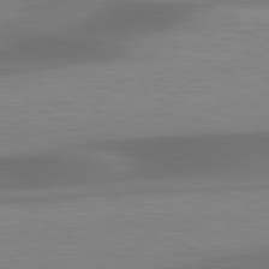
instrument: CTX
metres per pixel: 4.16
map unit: lApd
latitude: 79.8017
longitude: -86.9514
